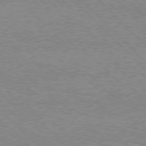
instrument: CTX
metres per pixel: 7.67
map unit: Hpe
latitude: 76.5545
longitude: -153.2159
